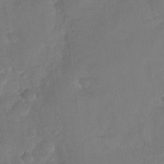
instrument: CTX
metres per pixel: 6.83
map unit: Nhu
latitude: -29.0487
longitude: -62.6113
